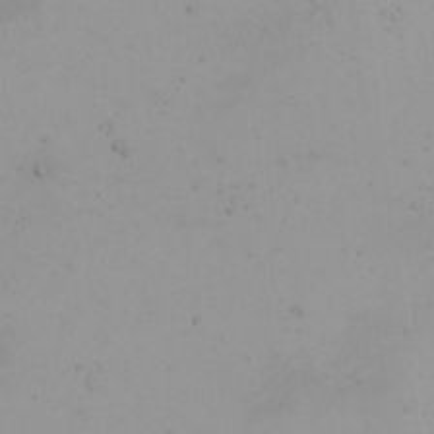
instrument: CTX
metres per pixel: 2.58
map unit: eHh
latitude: -4.9163
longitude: -83.4048
